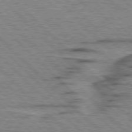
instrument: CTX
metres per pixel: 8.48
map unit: lApd
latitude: 76.9702
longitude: -78.3279
